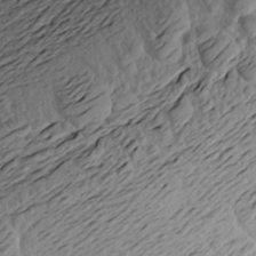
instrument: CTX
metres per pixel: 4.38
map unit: Aa
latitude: 18.3278
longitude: -144.6490
